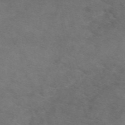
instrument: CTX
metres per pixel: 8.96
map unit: eAb
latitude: 50.4034
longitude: 106.6330
